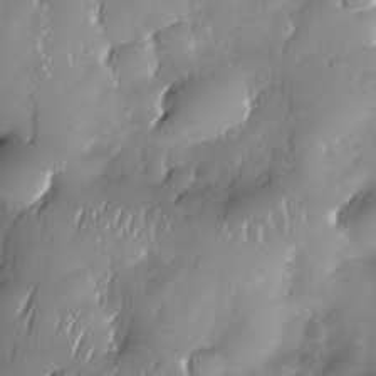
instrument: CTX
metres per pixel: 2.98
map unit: Nhe
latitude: -30.1606
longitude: -140.3467
